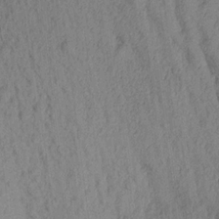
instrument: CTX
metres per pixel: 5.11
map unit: Aa
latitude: 17.1592
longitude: -146.3657
